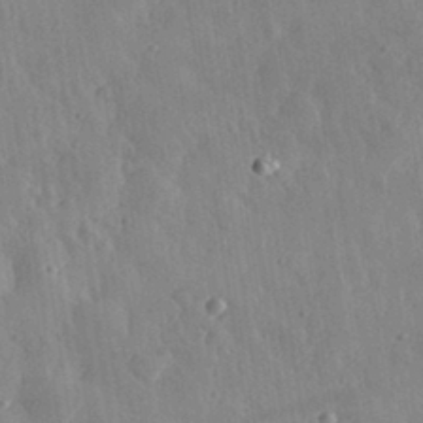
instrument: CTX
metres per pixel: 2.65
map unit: eHh
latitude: 31.5371
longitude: -79.6883
